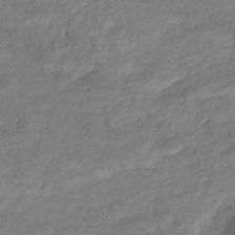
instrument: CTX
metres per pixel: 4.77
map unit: eHb
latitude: -39.0676
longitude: 81.3321
